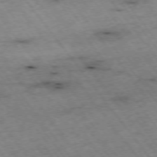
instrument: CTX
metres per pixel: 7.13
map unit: Hpe
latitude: -75.2754
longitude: -17.7450
